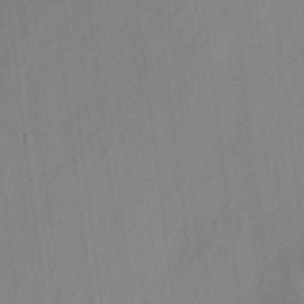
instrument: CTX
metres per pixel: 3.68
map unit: eHh
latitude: 4.4223
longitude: -73.8395
